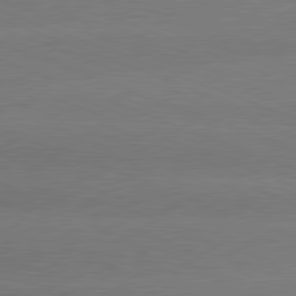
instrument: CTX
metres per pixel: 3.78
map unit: lApd
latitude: 80.8947
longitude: -131.8962
